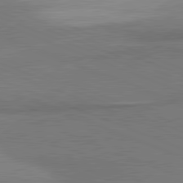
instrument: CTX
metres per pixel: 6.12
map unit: lApd
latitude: 81.6127
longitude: 164.0661
